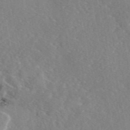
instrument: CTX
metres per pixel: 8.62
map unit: eAb
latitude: 46.0444
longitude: 112.3684
